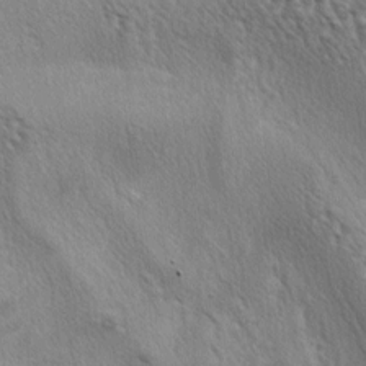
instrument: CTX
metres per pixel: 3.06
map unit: lAa
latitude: -4.5007
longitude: -125.8772
